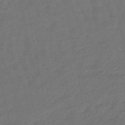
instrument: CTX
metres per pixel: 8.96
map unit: eHb
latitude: -47.4076
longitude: 81.0865
